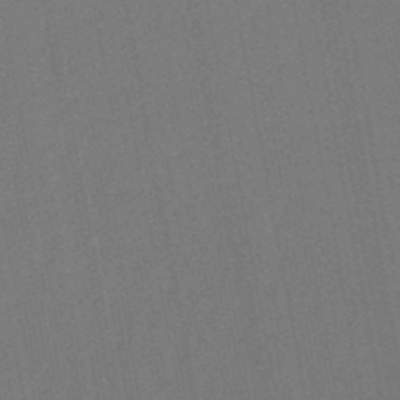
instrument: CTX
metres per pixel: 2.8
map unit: lHb
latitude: -49.4833
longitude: 73.5966
